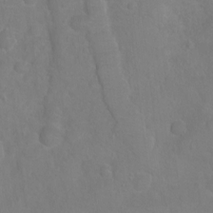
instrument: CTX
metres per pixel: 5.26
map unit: Ht
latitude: 0.8380
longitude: -32.7813
